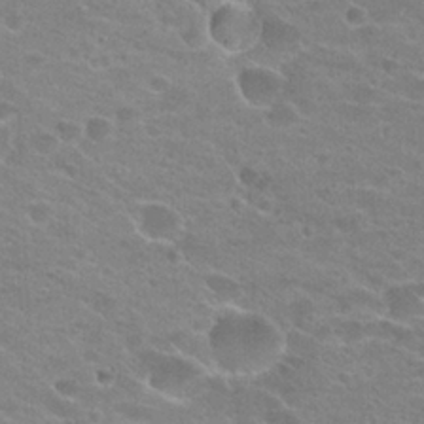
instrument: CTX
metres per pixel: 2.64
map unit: Hto
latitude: 23.2915
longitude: -43.7639
